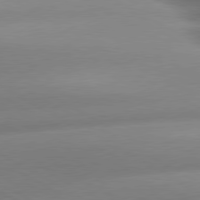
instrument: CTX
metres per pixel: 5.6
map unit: lApd
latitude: 80.1011
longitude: -158.4412
